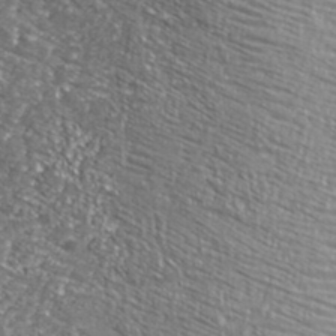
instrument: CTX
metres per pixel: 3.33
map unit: lHvf
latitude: 38.6301
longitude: -87.8016
